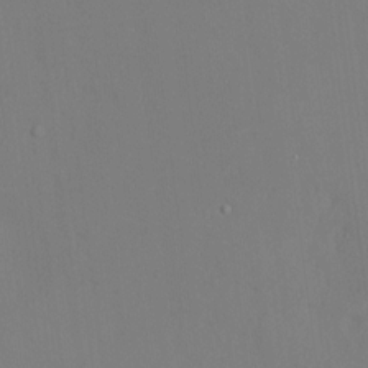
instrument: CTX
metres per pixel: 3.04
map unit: HNhu
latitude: 10.8947
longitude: 22.6330
